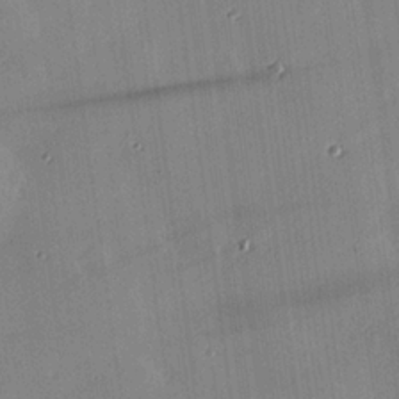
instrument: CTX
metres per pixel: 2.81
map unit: eHh
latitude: 24.1955
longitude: -91.0836
